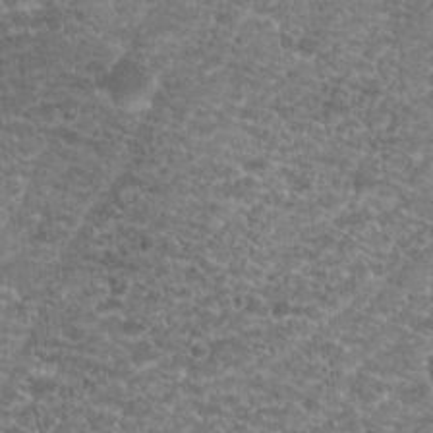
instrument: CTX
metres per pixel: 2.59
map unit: Hto
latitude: 19.6316
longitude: -37.5371
